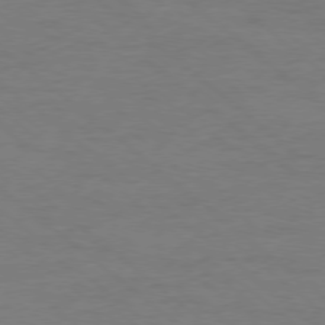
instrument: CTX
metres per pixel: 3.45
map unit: Ap
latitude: -78.2172
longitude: -92.8569
